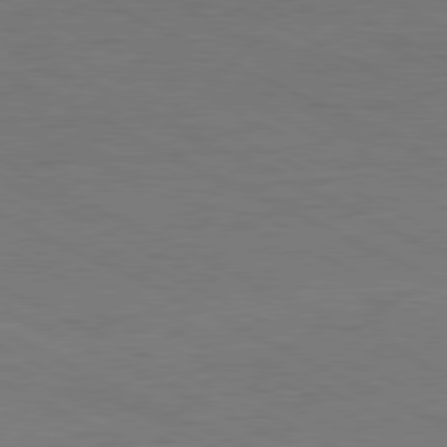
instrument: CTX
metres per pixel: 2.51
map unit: Hpe
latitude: -81.3510
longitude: 18.3117
